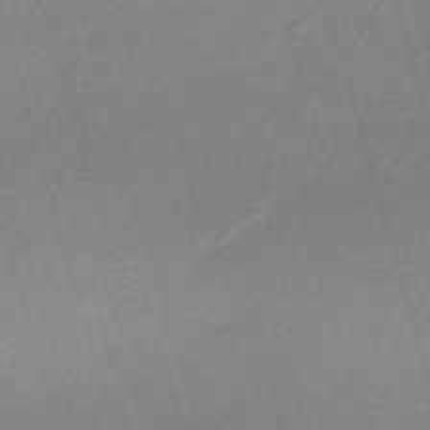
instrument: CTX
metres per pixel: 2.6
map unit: eHh
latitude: -61.9556
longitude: 53.3509
